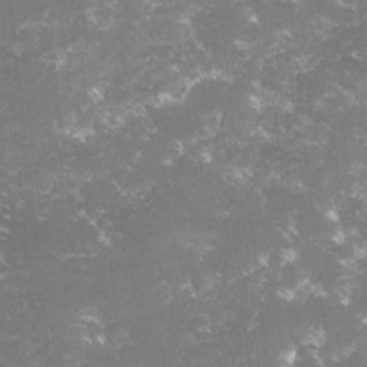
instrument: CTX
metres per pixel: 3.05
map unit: lHvf
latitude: -15.7667
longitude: -101.4615
